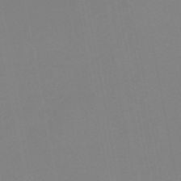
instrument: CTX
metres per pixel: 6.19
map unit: HNb
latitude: -46.2172
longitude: 55.8611
